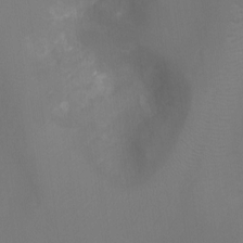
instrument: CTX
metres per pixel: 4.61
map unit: Ht
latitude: -8.8219
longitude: -24.7246
